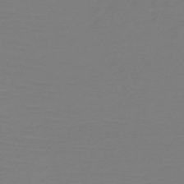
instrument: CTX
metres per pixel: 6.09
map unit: HNb
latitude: -50.2173
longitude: -43.9906
